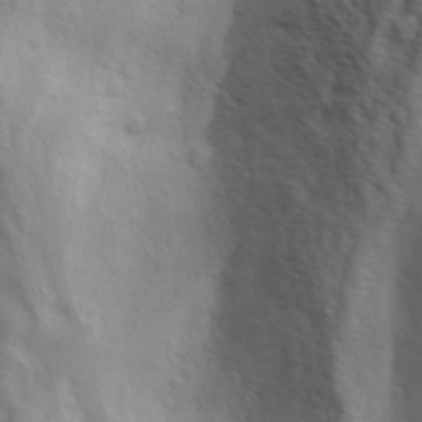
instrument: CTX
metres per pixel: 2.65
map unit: Ave
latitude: 0.6679
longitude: -113.0647
